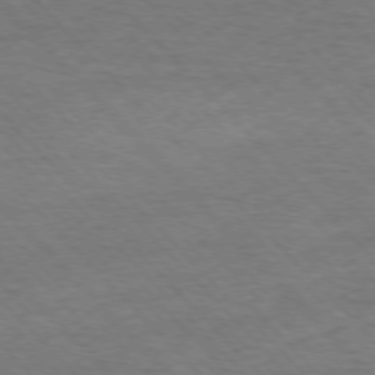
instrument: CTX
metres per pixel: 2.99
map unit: Ap
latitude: -76.9164
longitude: -95.2537
